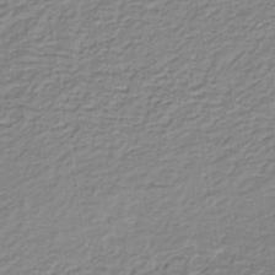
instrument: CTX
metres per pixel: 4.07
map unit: lHb
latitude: -36.2361
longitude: 58.9919
